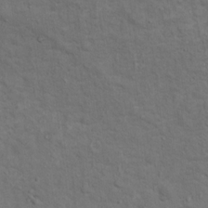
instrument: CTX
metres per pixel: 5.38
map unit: Ht
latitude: 13.2348
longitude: -39.8583
